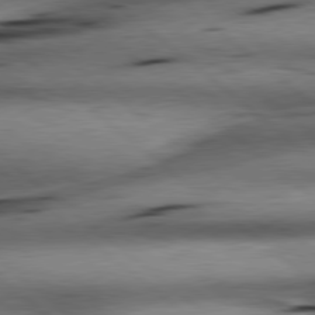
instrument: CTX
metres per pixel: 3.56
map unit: lApd
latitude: 79.2348
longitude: -140.1766
